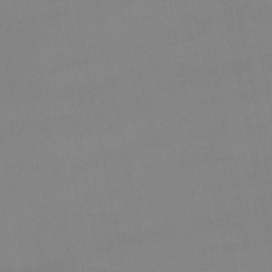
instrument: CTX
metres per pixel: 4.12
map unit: lHb
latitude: -49.1620
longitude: 68.0472
